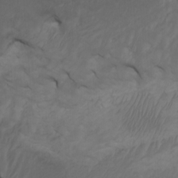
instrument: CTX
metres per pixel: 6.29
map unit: Htu
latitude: -6.8786
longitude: -68.0255
